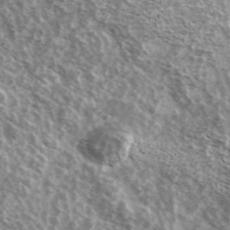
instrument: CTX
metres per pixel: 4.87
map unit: Ave
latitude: 38.6301
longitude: -108.5545
